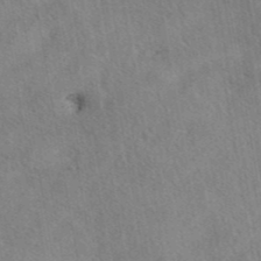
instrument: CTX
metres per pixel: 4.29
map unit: eAb
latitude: 42.0255
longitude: 109.7100
